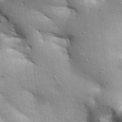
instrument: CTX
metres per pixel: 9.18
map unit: Aa
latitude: 33.1214
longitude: -144.2900
